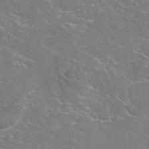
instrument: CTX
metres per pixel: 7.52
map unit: eAb
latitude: 45.9717
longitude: 106.1606
